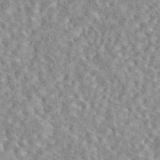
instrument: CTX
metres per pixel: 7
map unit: eAb
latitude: 44.4601
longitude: 116.9163
